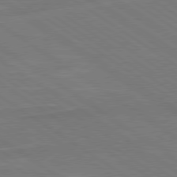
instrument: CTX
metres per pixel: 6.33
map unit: Hpe
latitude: 79.2915
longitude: -125.7827
